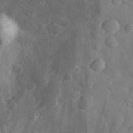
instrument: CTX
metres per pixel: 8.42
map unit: eHh
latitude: 30.9136
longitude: -70.9136
